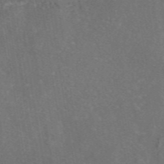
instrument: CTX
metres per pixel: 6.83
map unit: eAb
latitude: 46.9892
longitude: 111.4454
